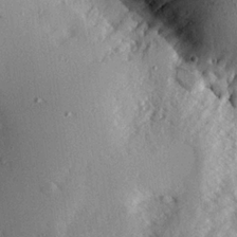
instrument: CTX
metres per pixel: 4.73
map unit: eHh
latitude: 22.5357
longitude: -89.7828
